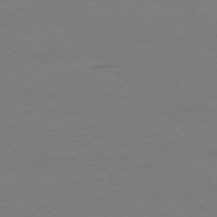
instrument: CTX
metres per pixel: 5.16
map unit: Ap
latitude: -78.1228
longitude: -84.7057
